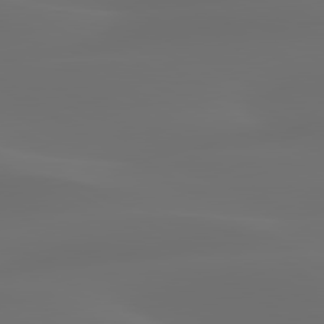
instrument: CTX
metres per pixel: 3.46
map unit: lApd
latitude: 80.3278
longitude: -85.2726
